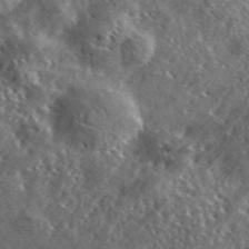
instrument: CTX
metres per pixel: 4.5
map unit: lHvf
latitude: 41.8205
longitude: -88.5735
